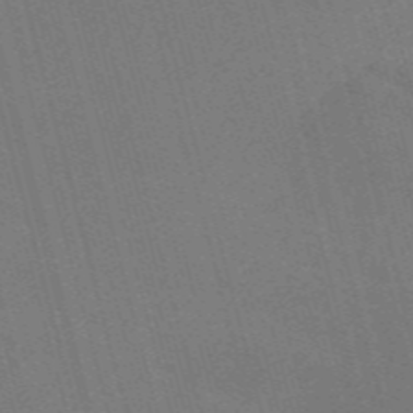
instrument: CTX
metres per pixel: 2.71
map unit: Nve
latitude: -58.1605
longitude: 62.6518
